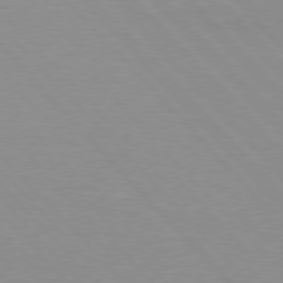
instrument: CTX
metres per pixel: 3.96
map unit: Hpe
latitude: 76.3845
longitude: -155.8394
